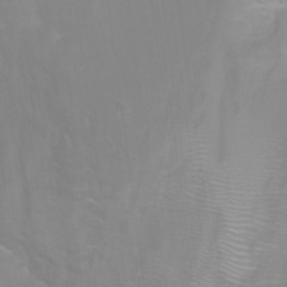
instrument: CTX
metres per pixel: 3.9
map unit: Ht
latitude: -13.3699
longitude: -44.5357
